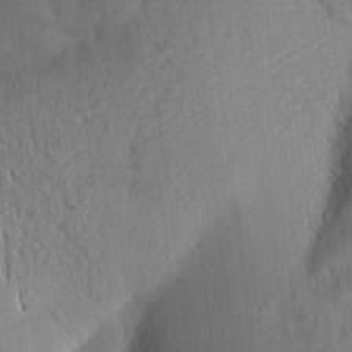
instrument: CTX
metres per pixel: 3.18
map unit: Aa
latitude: 15.3860
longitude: -147.0081
